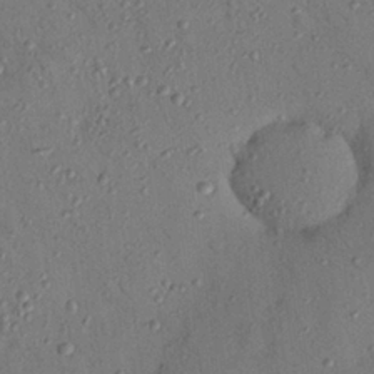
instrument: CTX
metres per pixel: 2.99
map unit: Nhu
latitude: 25.3103
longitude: -73.4616
